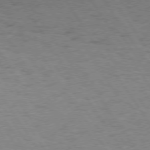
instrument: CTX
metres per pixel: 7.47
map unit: Hpe
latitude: 74.5357
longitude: -135.8205
